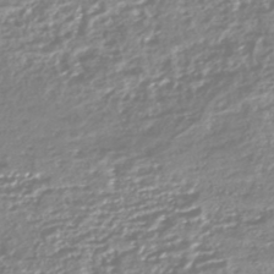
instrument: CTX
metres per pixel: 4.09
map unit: HNhu
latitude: -44.5574
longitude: 96.5763
